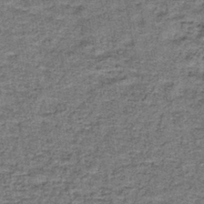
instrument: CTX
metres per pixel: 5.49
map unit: lHb
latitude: -40.2550
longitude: 57.9178
